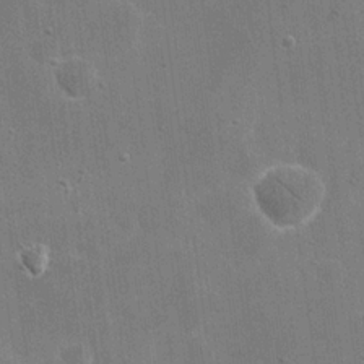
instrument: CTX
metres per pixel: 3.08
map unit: eHh
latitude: 20.4034
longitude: -66.6868
